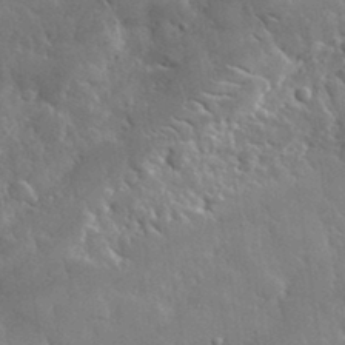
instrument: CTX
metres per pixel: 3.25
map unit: lHvf
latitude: 33.5371
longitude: -86.6868
